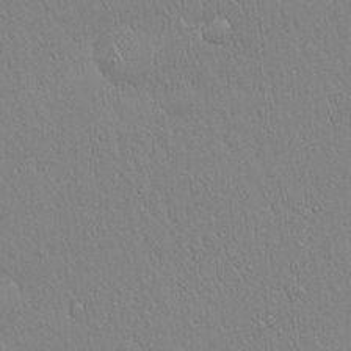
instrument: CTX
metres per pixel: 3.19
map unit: Hto
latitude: 17.4426
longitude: -58.6868
